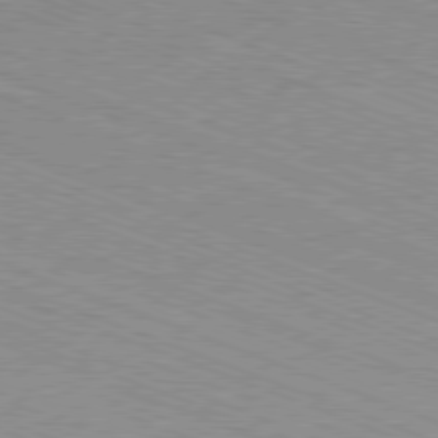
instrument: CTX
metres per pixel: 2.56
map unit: Ap
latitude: -81.4833
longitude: -74.5546
